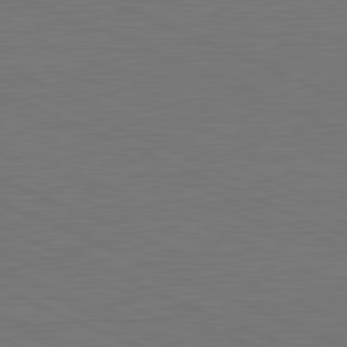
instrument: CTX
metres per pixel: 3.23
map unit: lApd
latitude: 81.8016
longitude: 149.2187
